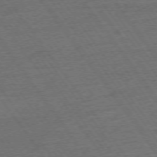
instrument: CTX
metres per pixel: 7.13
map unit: Ap
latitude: -74.9542
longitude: -82.8757
